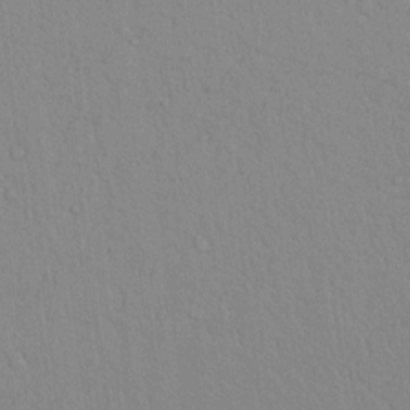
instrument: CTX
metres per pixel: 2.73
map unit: lAvf
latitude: 8.5735
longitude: 168.7463
